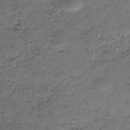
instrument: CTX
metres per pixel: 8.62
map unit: HNhu
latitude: -36.7652
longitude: 33.6155
